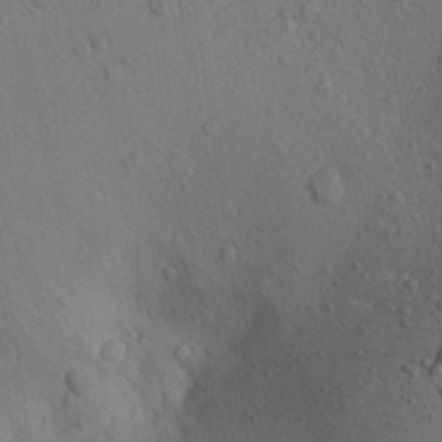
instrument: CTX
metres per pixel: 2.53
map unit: Aa
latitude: 26.8380
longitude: -142.9325
